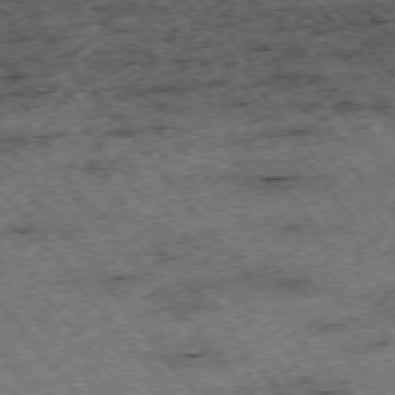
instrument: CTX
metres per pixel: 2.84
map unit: Hpe
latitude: -75.1432
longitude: 5.0486
